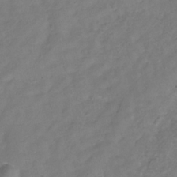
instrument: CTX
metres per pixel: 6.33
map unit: Hve
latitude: -34.0283
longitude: 90.8408
